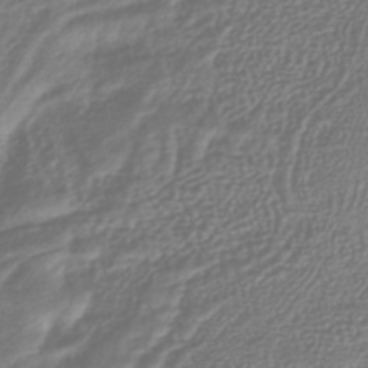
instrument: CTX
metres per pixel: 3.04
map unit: lHb
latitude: -40.5385
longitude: 73.3132
